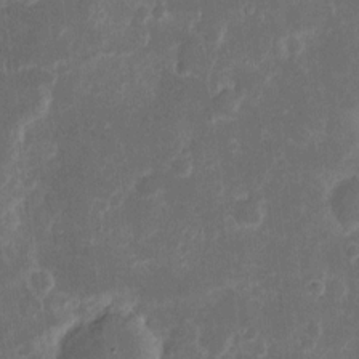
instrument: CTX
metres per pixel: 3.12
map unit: eHh
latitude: 7.8583
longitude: -70.3845
